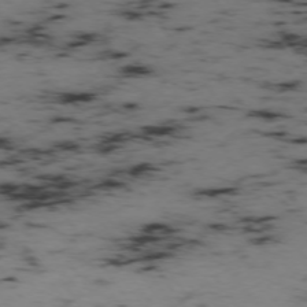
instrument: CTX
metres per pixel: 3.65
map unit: Hpe
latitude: -74.4818
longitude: 8.2172
